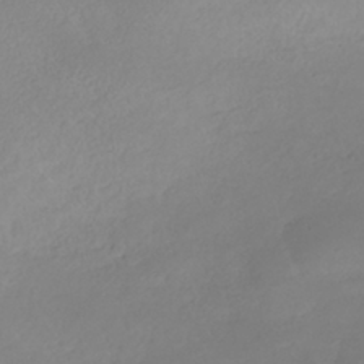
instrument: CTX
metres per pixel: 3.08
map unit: HNhu
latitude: -39.6533
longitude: 96.5007
